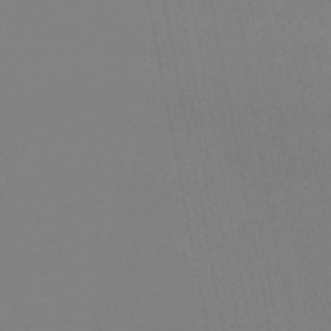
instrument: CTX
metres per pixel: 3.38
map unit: HNb
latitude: -45.4077
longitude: 56.3873
